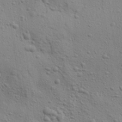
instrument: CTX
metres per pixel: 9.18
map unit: Aa
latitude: 22.6679
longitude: -142.3278
